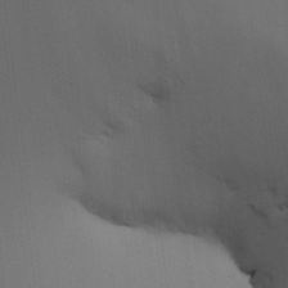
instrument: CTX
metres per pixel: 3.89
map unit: HNhu
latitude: 13.4238
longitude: 11.5021
